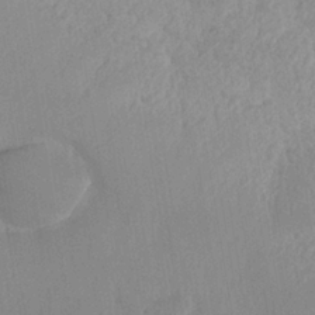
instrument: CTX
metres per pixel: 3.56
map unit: Nhe
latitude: -36.6329
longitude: -177.4993
